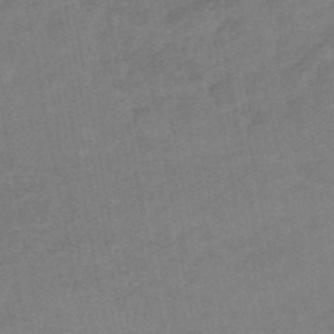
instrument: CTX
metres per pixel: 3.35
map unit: HNhu
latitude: -47.5777
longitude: 89.9556
